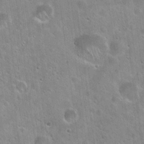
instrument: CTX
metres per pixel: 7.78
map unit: Hto
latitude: 21.7639
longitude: -53.8772
